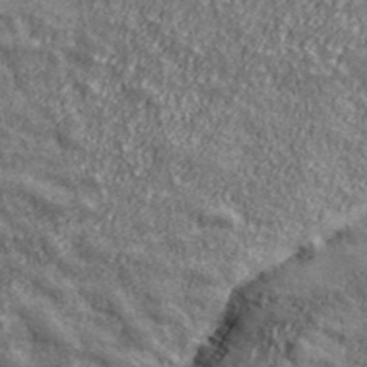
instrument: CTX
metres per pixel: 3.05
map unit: eHh
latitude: 43.6505
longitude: -88.7247
